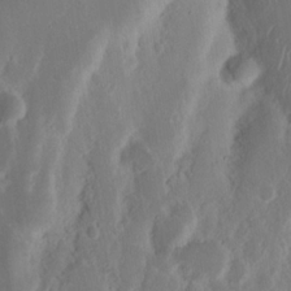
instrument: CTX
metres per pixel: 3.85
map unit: Nhu
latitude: 16.0633
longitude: -73.8962
